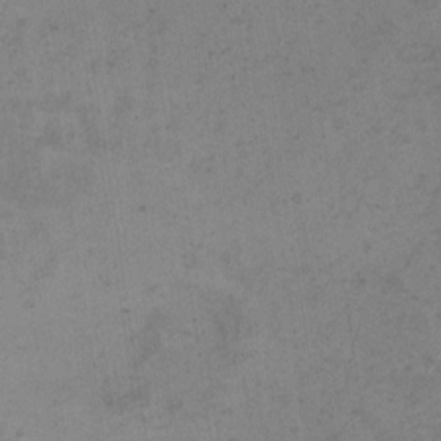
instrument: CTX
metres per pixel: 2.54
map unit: eHh
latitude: -2.0283
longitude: -79.2348
